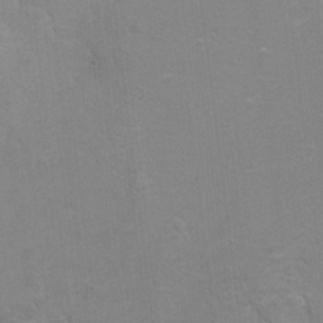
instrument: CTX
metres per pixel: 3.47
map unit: Hto
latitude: 5.4993
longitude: -31.9528
